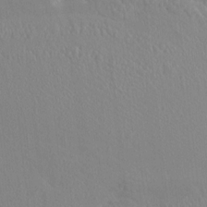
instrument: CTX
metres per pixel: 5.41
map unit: HNhu
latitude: 5.3293
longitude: 4.0850
